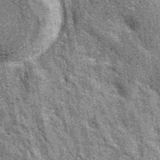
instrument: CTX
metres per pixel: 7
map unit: eAb
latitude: 39.8205
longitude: 107.3698
